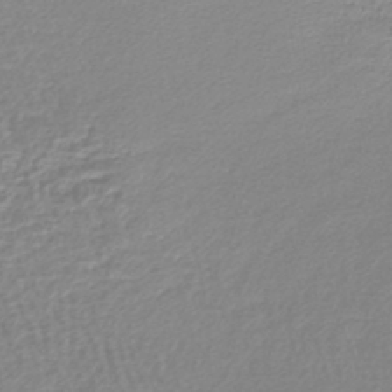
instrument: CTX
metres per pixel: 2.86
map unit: lHb
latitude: -44.5007
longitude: 76.5763
